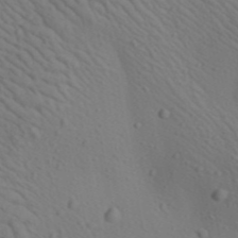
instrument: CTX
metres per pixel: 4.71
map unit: Aa
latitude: 22.9514
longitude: -138.5924
